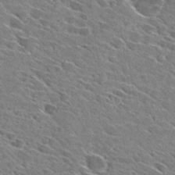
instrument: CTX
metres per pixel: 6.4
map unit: Hto
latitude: 28.9513
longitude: -42.9514
